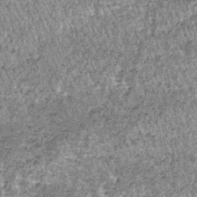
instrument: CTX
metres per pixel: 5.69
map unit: lHb
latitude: -37.4265
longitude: 66.2551
